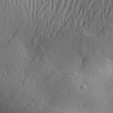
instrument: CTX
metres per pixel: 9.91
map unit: Aa
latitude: 29.1025
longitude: -138.3845
